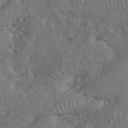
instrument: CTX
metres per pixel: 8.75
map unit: eHh
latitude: 38.1956
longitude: -57.6315
